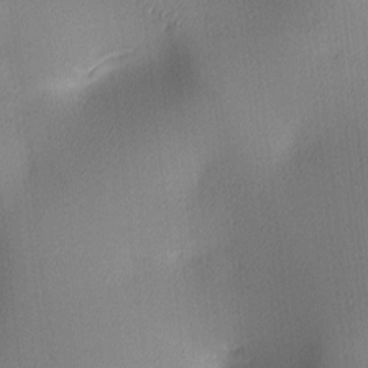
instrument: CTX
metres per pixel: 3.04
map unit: lAa
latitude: 2.9136
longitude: -116.2523
